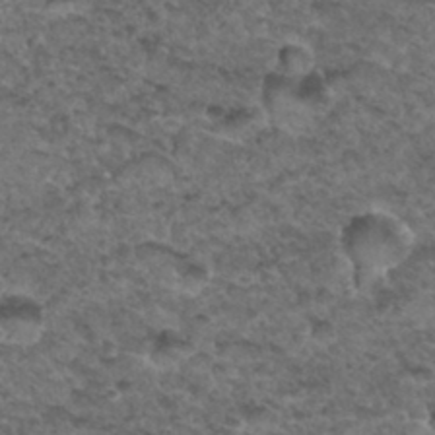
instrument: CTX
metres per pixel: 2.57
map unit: Hto
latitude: 33.4237
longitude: -48.1011
